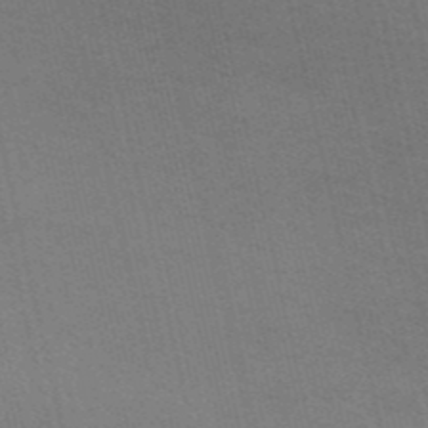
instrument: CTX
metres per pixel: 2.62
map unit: HNb
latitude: -52.0661
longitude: -44.6490
